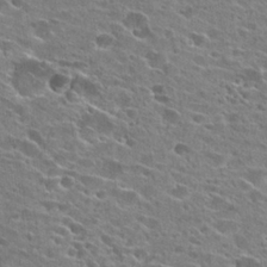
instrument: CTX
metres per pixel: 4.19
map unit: Hto
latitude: 23.9150
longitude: -42.6302
